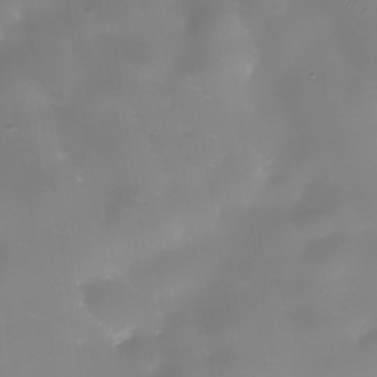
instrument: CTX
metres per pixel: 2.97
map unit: Nhe
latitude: -36.0094
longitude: -90.1578
